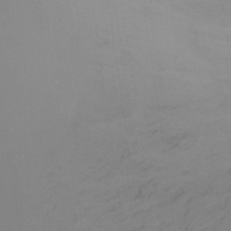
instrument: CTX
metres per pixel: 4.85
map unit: Ht
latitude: -14.5007
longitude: -43.1214
